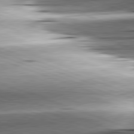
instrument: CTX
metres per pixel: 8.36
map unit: lApd
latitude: 81.6316
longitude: -151.6882
